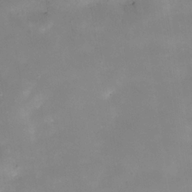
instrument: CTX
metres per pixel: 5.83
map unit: Nhe
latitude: -35.5210
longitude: -145.3481
